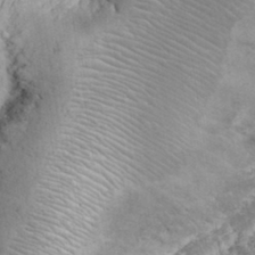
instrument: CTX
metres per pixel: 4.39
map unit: eHh
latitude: 32.4979
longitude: -64.3089
